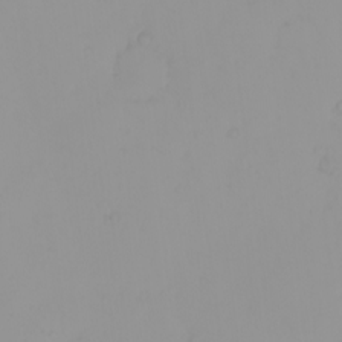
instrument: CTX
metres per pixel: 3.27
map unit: eHh
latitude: -1.5588
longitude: 19.5966
